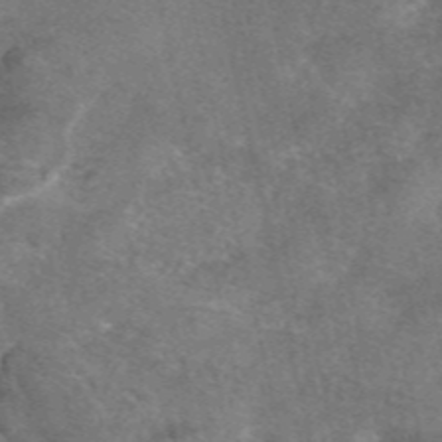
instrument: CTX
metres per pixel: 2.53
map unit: eAb
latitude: 47.3482
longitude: 104.7463
